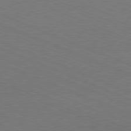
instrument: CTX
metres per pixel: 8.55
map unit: Hpe
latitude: -81.8234
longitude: 16.8030
